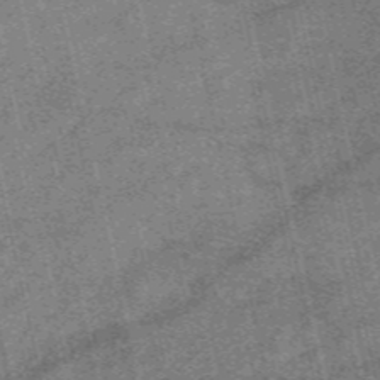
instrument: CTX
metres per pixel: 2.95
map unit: eAb
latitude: 48.1200
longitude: 104.6896
